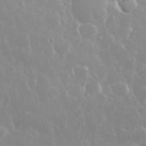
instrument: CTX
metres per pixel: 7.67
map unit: eHh
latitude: 35.8583
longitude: -58.7246
